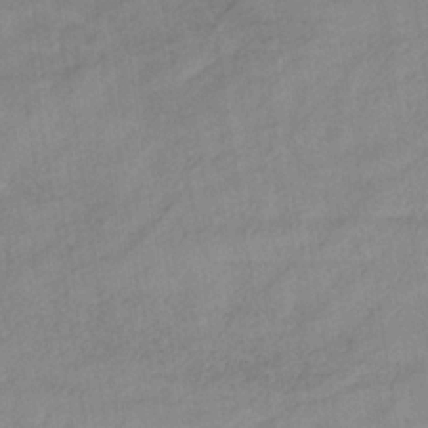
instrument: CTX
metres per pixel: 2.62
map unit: lHb
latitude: -33.9367
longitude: 71.7856
